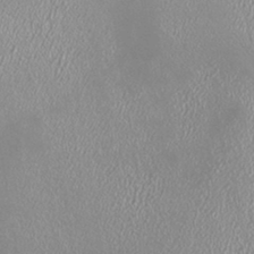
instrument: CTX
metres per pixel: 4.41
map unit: HNhu
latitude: -0.4251
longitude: 0.4629
